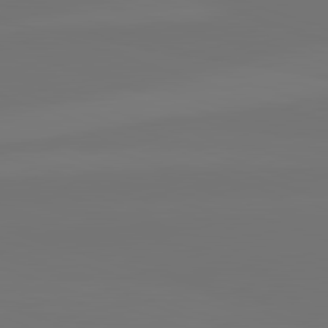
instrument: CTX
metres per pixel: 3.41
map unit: lApd
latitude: 82.4223
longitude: 144.1228
